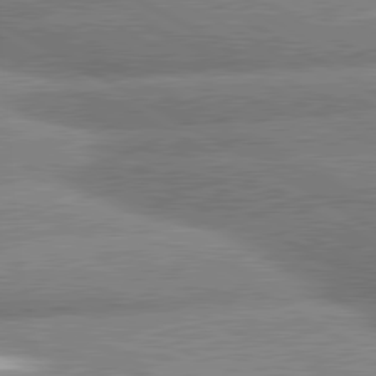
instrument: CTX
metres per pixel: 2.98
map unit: lApd
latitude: 80.8191
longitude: -162.5546
